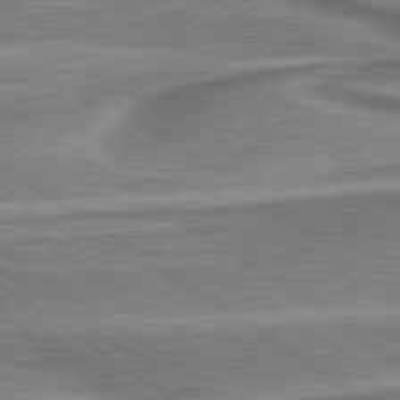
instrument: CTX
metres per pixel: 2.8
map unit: lApd
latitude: 79.9150
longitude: 171.8045
